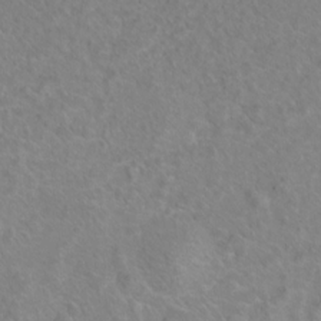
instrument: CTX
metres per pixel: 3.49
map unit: Hto
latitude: 7.5371
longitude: -31.3860
